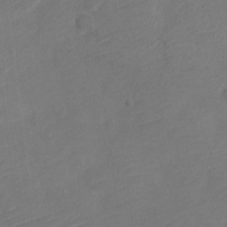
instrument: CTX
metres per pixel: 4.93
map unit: Nve
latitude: -17.5588
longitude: 106.7275
